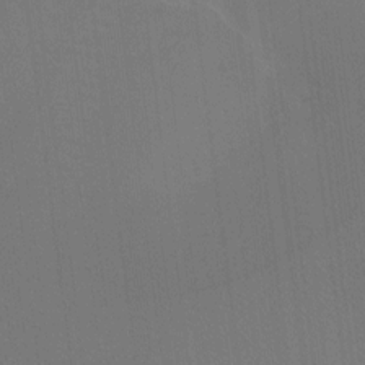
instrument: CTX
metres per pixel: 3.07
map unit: Ht
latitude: -8.9919
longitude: -38.8002
